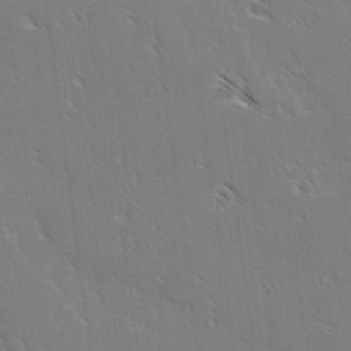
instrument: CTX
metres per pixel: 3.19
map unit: lAvf
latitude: -3.5399
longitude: -113.2348
